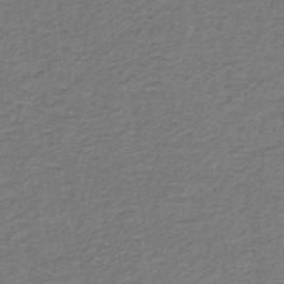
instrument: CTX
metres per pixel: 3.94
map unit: lHb
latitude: -39.8045
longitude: 54.8219
